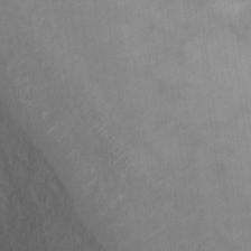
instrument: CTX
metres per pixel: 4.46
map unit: Ht
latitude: 11.4993
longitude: -32.3278
